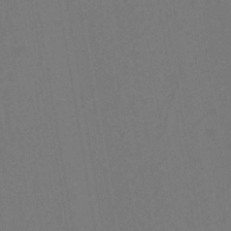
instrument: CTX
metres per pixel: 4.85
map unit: eHh
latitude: -42.6140
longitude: -31.9717
